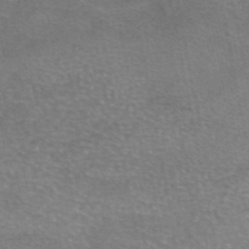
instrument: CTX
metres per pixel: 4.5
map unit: eAb
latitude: 45.8772
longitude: 101.9556
